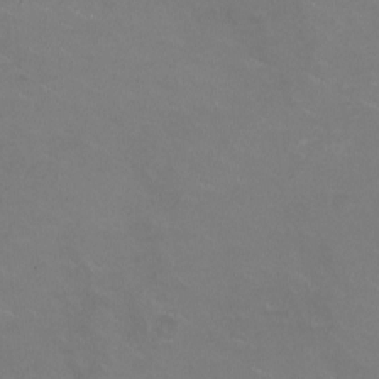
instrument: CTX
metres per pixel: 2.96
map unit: HNhu
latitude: -1.9745
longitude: -2.6490
